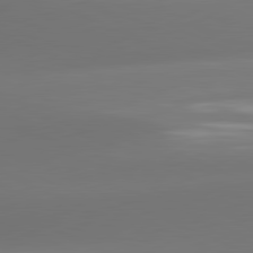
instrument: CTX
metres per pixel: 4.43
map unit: lApd
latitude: 81.5371
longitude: -160.8758
